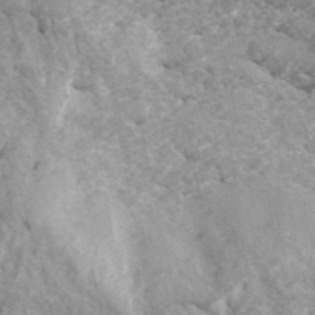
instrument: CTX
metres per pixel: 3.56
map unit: ANa
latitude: 45.7261
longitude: 37.3887
